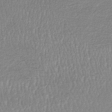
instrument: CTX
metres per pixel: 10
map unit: HNhu
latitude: -47.1809
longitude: 96.8219
